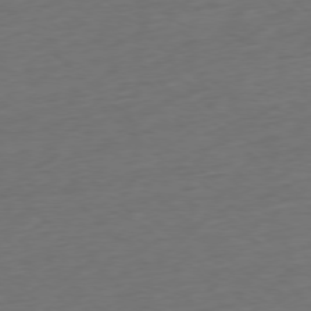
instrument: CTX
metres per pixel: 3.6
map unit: Ap
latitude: -77.9178
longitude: -79.5560
